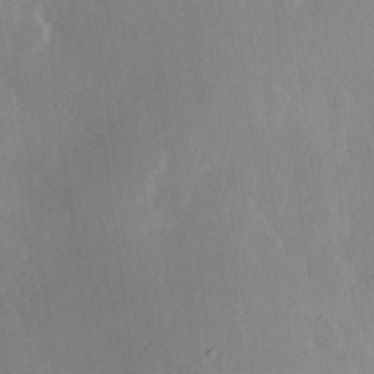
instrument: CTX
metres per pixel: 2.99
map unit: Hve
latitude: 19.7260
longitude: 149.6155
